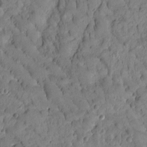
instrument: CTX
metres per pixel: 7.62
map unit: Htu
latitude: -2.7652
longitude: 172.0850
